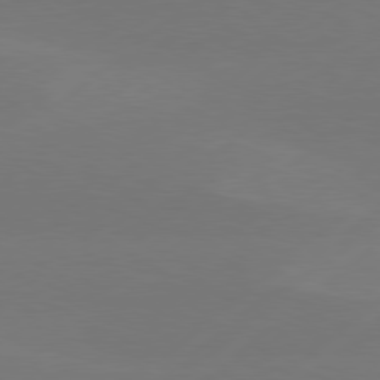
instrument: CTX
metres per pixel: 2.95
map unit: Hpe
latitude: 78.3279
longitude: -131.5938
